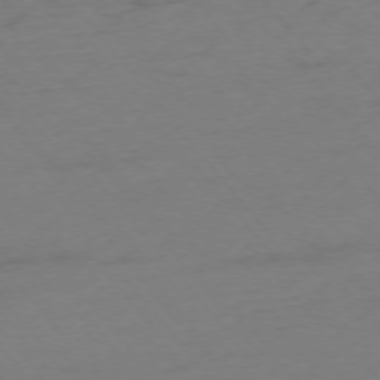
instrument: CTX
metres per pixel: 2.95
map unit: Ap
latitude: -75.7100
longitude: -72.5357
